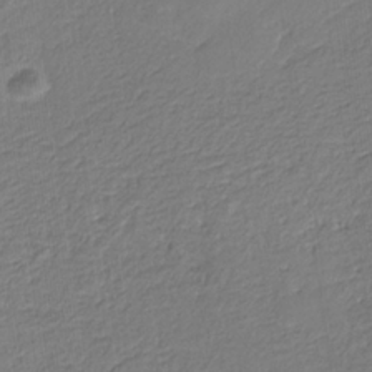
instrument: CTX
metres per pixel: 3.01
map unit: eHb
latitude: -29.8611
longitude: 67.0486
